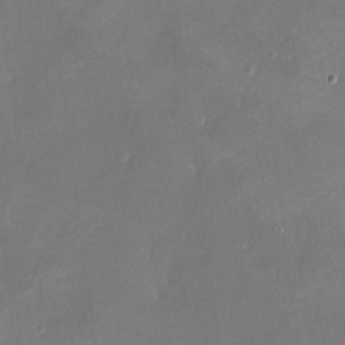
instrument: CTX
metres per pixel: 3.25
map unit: HNhu
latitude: 6.7624
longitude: 4.8408
